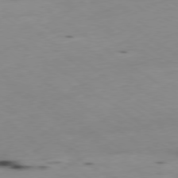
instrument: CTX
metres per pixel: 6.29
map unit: Ap
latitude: -79.2376
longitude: -101.3293
